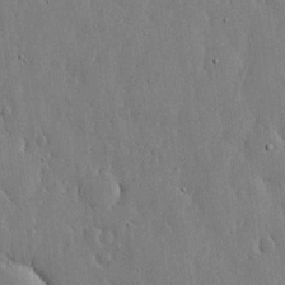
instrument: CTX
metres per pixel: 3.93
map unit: lHvf
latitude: 18.0633
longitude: -115.7449
